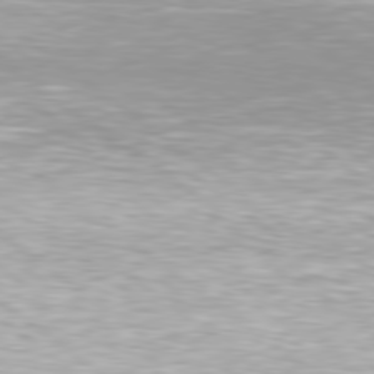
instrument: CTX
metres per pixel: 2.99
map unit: Hpe
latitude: 79.5938
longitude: -128.5168
